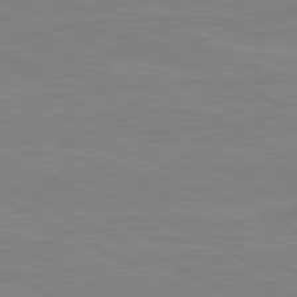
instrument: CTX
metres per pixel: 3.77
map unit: lApd
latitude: 80.8191
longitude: 170.3684
